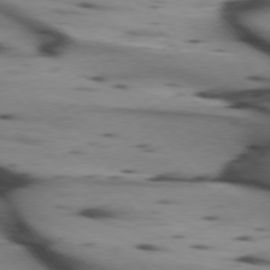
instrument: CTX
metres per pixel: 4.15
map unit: lApd
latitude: 75.0647
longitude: -65.7261
